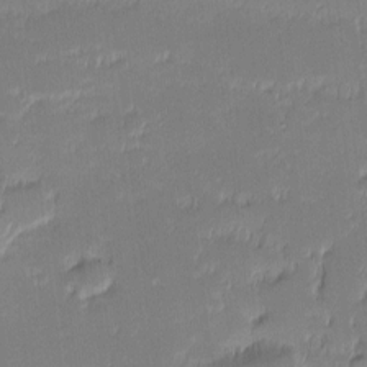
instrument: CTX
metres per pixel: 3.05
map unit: eHh
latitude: -1.7478
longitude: -83.4993
